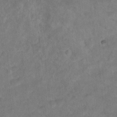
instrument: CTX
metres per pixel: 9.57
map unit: Hto
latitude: 18.5545
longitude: -39.0080
